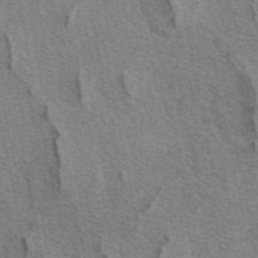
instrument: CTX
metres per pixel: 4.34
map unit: eAb
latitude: 49.3860
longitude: 115.7855
